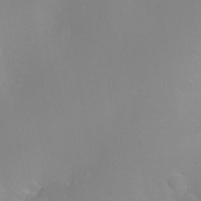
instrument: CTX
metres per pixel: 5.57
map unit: Ht
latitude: -9.1242
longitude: -23.5371
